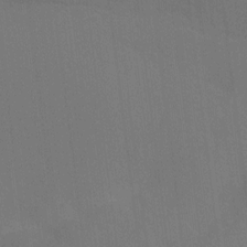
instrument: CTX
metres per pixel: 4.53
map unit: Ht
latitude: -9.0486
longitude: -38.8002
